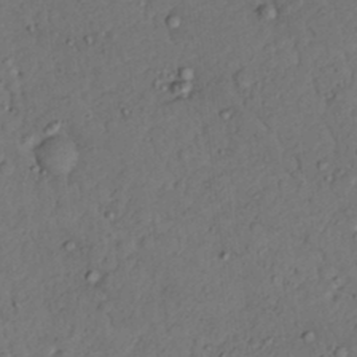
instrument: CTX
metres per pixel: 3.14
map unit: Nhu
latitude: 22.1200
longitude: -70.6112
